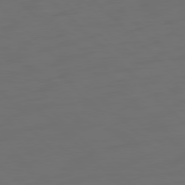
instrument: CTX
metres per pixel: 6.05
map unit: Ap
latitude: -79.9367
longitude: -55.4237
